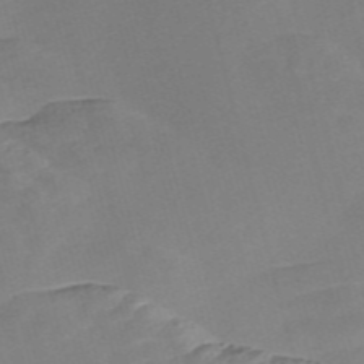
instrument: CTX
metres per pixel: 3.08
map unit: Nve
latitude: -57.8422
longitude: 58.0660
